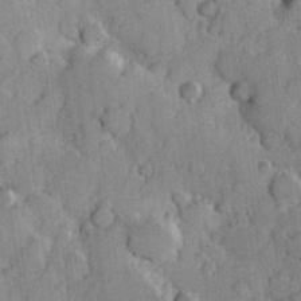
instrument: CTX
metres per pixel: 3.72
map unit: Hve
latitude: 23.6883
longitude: 148.0283
